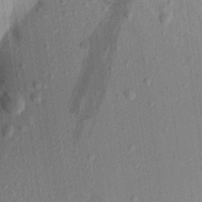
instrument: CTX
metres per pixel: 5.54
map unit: Aa
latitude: 22.3845
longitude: -147.5183
